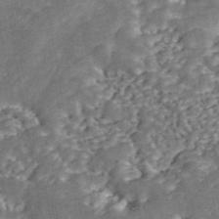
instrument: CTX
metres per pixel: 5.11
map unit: ANa
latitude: 45.6694
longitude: 38.6140
